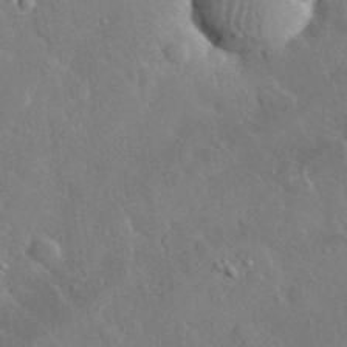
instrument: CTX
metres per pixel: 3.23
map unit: lHvf
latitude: 32.7057
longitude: -85.8961
